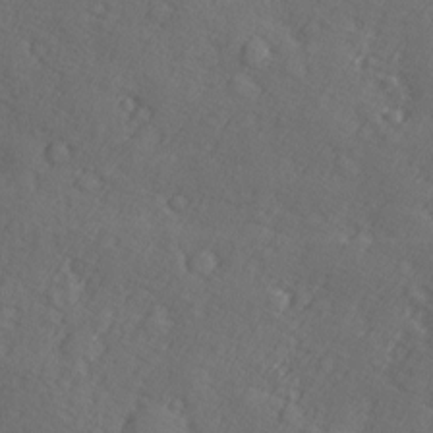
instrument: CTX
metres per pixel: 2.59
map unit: Ave
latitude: -9.4643
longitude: -119.0647
